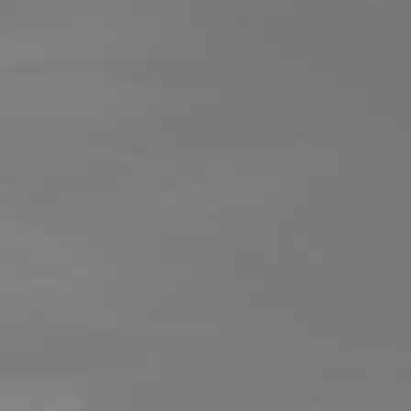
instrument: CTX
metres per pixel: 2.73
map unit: lApd
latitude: 82.0255
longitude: -149.5182
